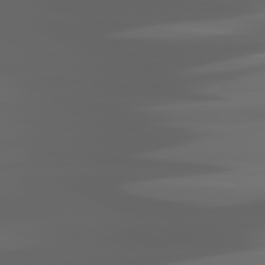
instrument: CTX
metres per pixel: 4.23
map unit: lApd
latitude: 80.8569
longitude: -140.9702
